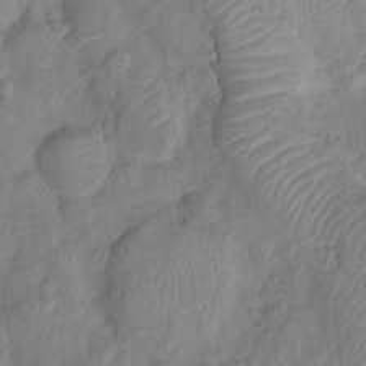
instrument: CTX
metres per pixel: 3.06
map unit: Ht
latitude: -6.3684
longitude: -21.4427
